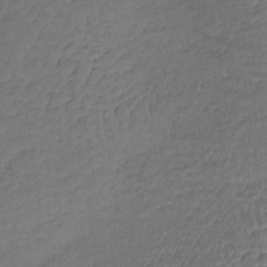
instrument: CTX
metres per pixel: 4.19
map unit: lHb
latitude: -35.4454
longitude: 65.5021
